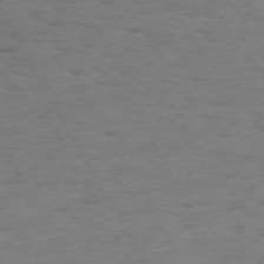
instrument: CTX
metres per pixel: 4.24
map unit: Hpe
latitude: 72.2712
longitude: -122.8191
